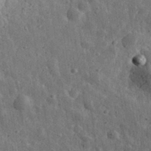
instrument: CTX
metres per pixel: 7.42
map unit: eHh
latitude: 34.2522
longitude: -79.9528
